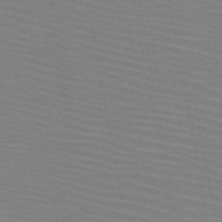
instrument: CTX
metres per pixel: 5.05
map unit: HNb
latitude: -46.6518
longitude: -45.4615
